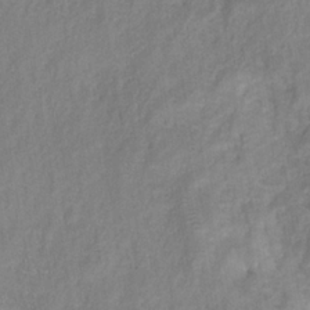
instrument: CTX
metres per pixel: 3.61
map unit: HNhu
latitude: -28.5385
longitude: 73.8989
